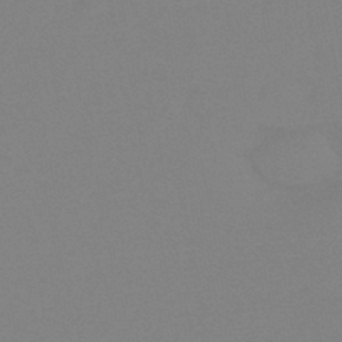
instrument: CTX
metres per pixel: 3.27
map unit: eHb
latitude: -44.8975
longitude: 86.7274
